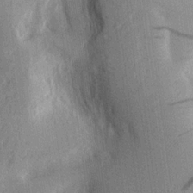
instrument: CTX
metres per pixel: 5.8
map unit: Aa
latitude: 16.7813
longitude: -148.3656
